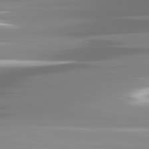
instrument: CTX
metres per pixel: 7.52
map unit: lApd
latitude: 81.6694
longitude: -139.1214
